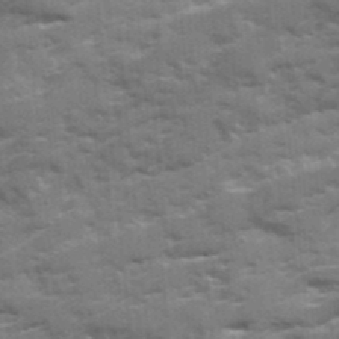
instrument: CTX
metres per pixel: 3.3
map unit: Ave
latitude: 19.6127
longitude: -130.0822
